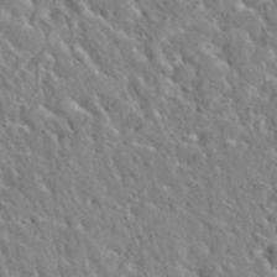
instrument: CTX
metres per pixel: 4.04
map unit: Hto
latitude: 36.1011
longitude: -49.7639
